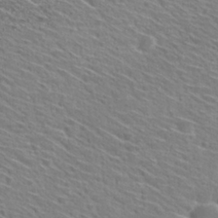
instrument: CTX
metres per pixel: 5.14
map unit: Hto
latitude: 29.2537
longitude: -46.9703
